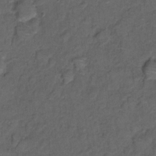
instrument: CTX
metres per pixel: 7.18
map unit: Hto
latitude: 5.4615
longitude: -36.1767
